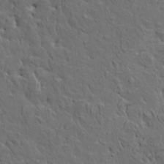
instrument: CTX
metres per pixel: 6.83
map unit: HNhu
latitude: 6.6868
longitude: -0.4790
